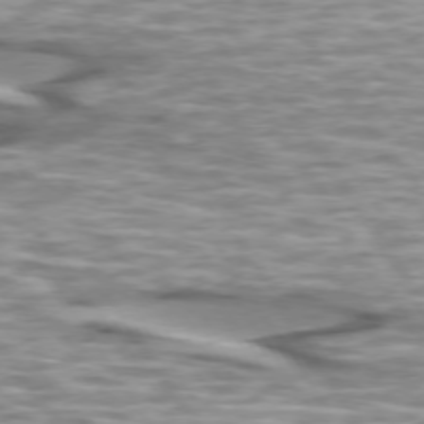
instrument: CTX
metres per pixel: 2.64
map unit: lApd
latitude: 74.1767
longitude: -57.0647
